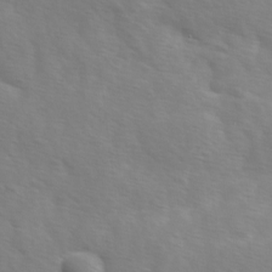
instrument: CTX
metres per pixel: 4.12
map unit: Ave
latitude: 1.2348
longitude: -113.3104
